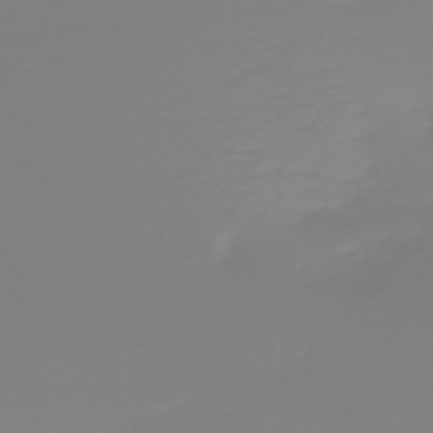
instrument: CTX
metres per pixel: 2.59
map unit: HNb
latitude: -45.6722
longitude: 56.0850
